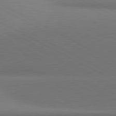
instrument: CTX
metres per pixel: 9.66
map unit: lApd
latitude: 81.2537
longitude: 146.6896
